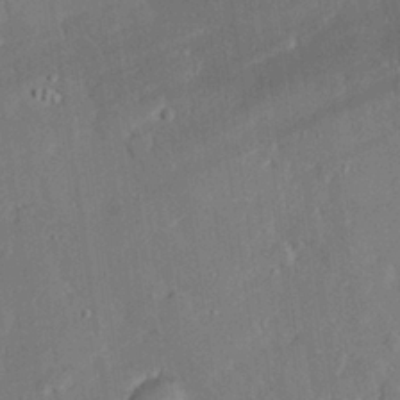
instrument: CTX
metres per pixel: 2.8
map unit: eHh
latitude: 28.2900
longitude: -82.1388
